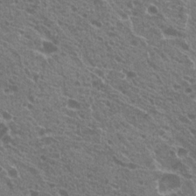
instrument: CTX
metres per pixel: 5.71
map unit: Hto
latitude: 21.1214
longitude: -34.5545
